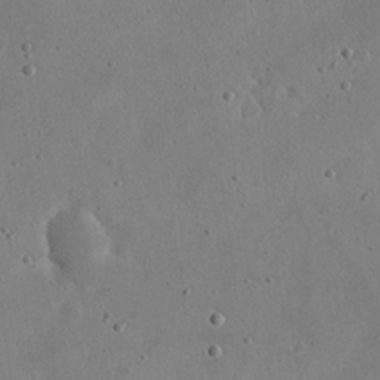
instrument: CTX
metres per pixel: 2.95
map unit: eHh
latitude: 21.4238
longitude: -68.8758
